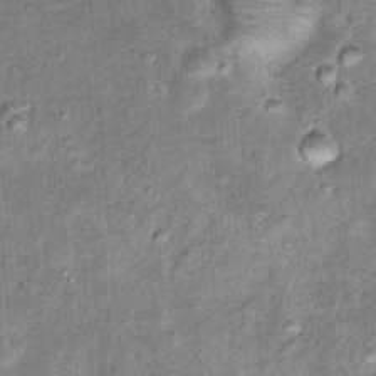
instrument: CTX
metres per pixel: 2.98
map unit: Hto
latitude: 15.5749
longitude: -34.9702
